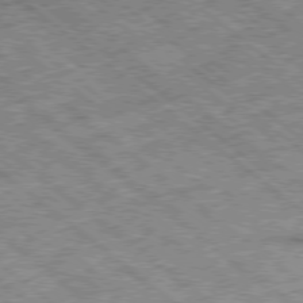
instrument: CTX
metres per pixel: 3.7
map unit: Ap
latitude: -79.0864
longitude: -51.6316
